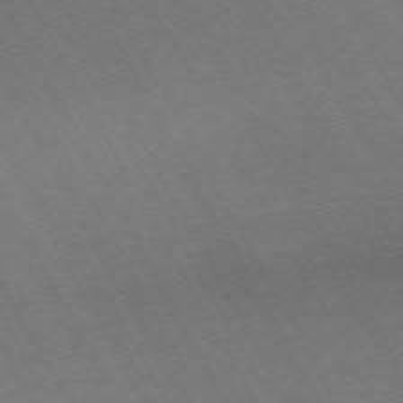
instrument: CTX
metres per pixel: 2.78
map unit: Hpe
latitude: -72.6896
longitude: 11.0864
